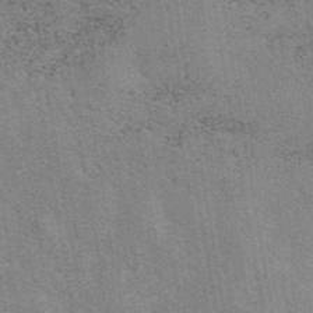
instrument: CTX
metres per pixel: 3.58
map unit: eAb
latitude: 42.3467
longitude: 106.7086
